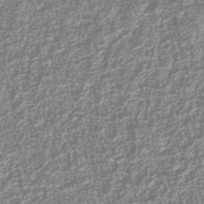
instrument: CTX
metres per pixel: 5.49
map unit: Nhu
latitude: -40.3117
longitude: -84.5168
